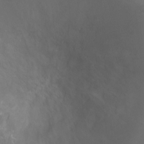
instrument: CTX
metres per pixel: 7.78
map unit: Ht
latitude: -4.6707
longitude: -24.5734
